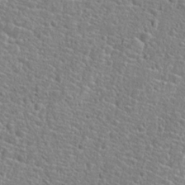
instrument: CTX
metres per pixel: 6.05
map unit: Hto
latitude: 24.9513
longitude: -49.3482
